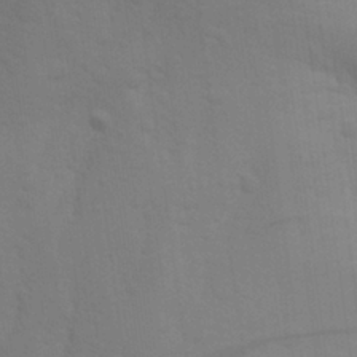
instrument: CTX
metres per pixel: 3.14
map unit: Aa
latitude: 26.4223
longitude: -145.7449
